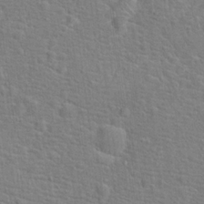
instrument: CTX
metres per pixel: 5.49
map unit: Hto
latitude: 17.5371
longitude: -43.1592
